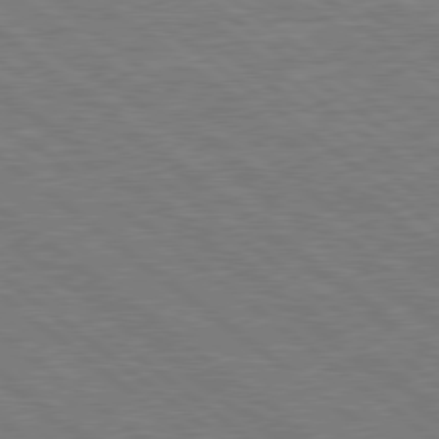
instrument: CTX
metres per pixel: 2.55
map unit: Hpe
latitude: 78.7058
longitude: -129.2348
